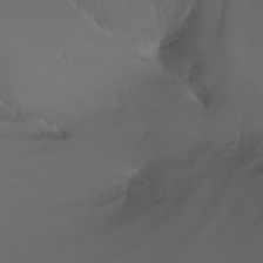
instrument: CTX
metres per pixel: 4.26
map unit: Nhu
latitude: -7.8800
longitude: -81.0080
